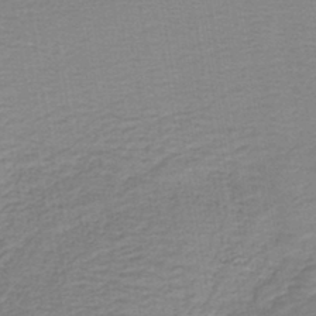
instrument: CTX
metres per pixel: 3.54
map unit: lHb
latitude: -41.3887
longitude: 53.0675
